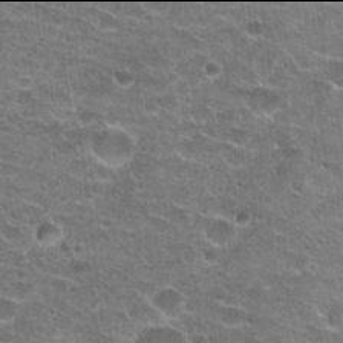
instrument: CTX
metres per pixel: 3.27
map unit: Hto
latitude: 21.9906
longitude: -42.5546
